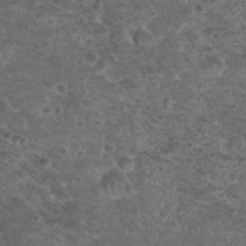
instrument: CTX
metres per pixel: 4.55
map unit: Nhu
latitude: 28.9325
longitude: -49.7828
